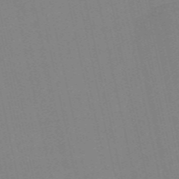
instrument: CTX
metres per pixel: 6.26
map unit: Nve
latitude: -57.8422
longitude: 50.2928
